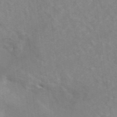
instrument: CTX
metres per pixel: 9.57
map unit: ANa
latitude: 46.0822
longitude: 26.4062
